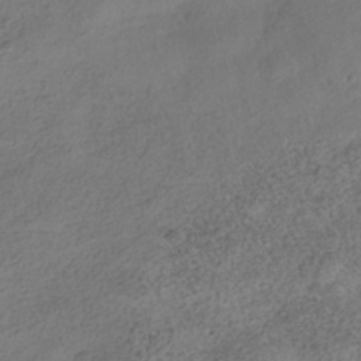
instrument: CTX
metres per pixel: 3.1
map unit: HNhu
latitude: -39.9178
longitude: 102.4629
